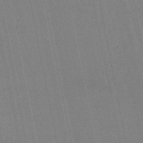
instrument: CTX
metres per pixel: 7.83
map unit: eHb
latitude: -50.1417
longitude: 69.3131
